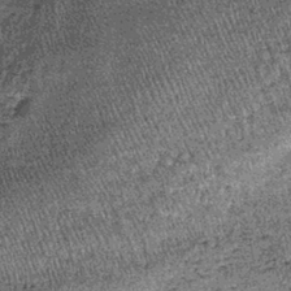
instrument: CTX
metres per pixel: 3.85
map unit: lHb
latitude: -39.8422
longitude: 67.0865
